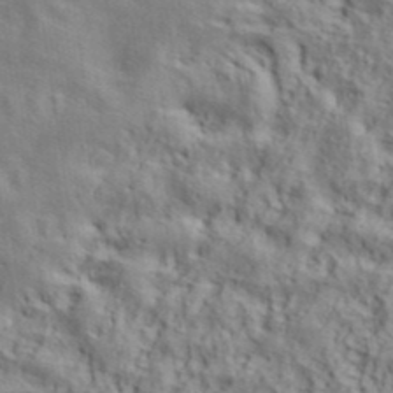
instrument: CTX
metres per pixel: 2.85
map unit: ANa
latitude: 39.4237
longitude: 28.6330
